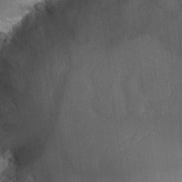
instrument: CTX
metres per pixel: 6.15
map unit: Hto
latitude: 26.1011
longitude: -44.4979
